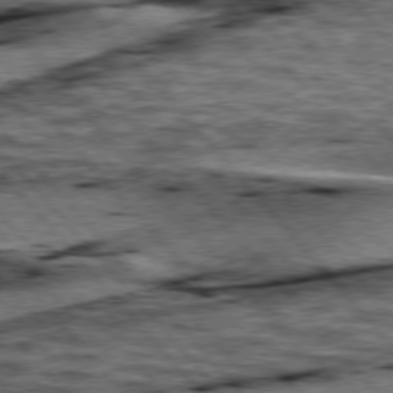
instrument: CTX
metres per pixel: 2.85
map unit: lApd
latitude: 76.5734
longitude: -71.0458
